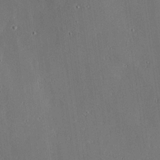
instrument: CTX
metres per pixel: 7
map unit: Ave
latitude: 17.6316
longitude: -139.4804
